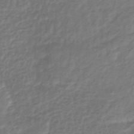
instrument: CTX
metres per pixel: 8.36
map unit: lHb
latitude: -39.3510
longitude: 71.9556
